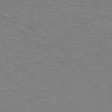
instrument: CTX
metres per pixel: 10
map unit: Hpe
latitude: 79.1781
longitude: -125.8583
